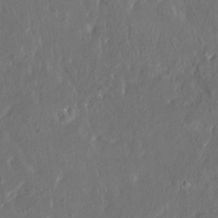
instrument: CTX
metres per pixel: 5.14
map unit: HNhu
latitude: 5.7450
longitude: 10.6330
